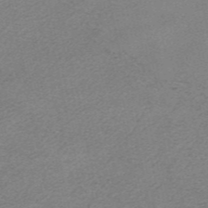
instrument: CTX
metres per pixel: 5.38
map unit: HNhu
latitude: -40.4818
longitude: 104.1794
